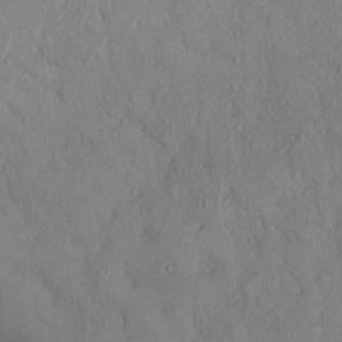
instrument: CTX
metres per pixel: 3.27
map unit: Hto
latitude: 12.9325
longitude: -56.3467
